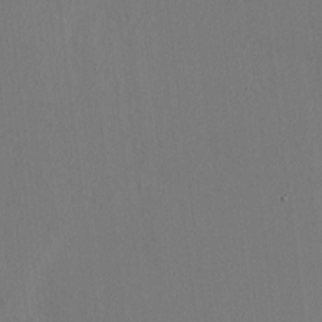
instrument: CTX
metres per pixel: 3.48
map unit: HNhu
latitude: 11.0648
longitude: 22.8786
